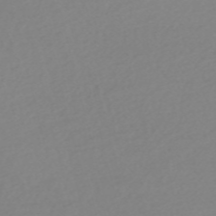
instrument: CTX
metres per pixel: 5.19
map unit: Nve
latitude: -57.9556
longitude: 57.4076
